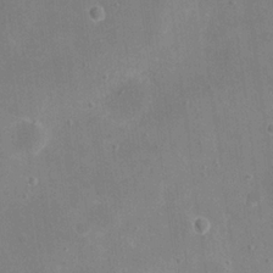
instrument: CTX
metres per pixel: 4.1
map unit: eHh
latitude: 20.4979
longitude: -66.1388
